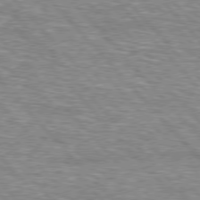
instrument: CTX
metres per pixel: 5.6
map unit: lApd
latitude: 76.7057
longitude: -74.7435
